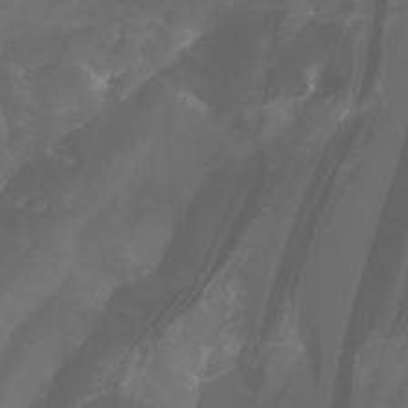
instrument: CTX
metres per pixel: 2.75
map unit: Aa
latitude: -6.3873
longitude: -72.5357
